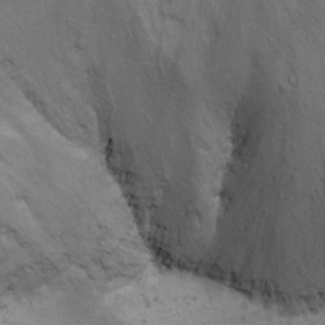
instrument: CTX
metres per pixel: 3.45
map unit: Nhu
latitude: 22.1011
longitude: -72.1200
